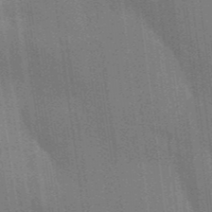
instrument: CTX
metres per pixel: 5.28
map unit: Aa
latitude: 33.3671
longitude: -143.1025
